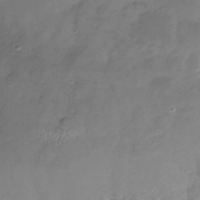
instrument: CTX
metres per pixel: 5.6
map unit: Nhu
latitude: -24.6518
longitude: -56.8568
